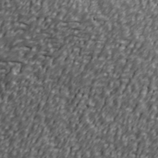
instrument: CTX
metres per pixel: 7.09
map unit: Ave
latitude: 40.7813
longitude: -112.6868
